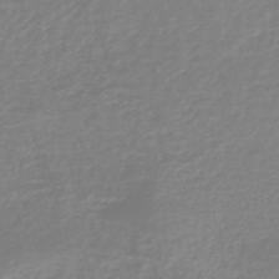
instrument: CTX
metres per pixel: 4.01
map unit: HNb
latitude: -44.8408
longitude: -42.3845
